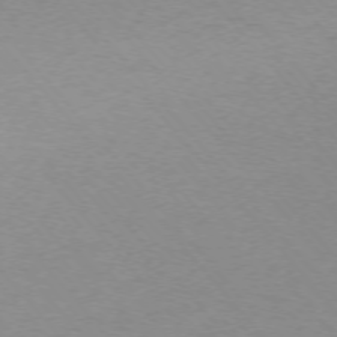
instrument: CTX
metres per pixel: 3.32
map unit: Ap
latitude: -75.6155
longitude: -63.3671
